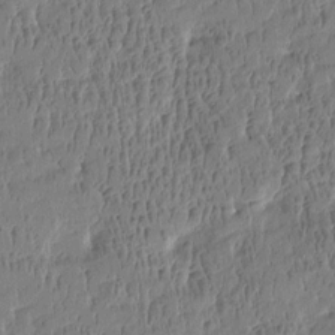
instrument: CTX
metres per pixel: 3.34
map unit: Htu
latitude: -4.4629
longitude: 175.6343
